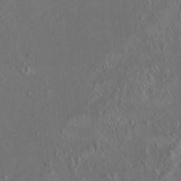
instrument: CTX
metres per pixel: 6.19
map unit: HNhu
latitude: 5.6127
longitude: 12.9731
